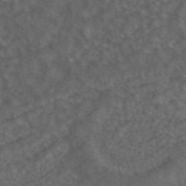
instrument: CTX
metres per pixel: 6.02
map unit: ANa
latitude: 43.4615
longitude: 29.8989
